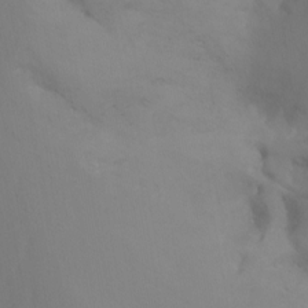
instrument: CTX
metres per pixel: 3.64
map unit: Nhu
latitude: -8.6329
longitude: -51.3859
